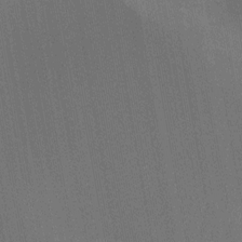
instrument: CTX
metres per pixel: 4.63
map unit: Ht
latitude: -11.0487
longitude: -22.0255
